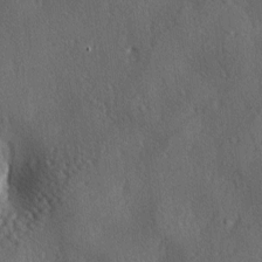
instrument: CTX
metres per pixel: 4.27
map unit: lAa
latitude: -6.4440
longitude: -125.1970
